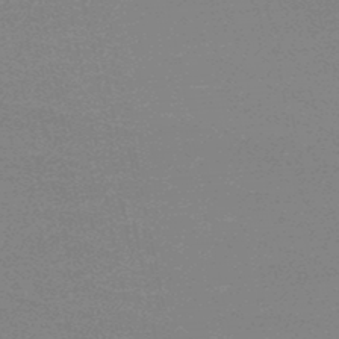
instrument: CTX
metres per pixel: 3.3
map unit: HNb
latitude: -49.0865
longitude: -49.2537
